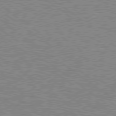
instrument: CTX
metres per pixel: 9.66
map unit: Hpe
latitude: 78.6491
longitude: -164.5546
